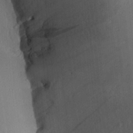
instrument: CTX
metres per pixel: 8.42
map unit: Aa
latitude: 26.5546
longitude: -136.2712
